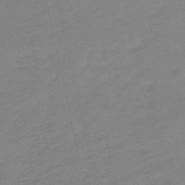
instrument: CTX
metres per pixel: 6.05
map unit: lHb
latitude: -49.0109
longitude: 76.2739
